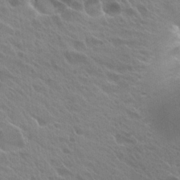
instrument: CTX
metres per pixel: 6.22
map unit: Hto
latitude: 27.2537
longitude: -35.2537
